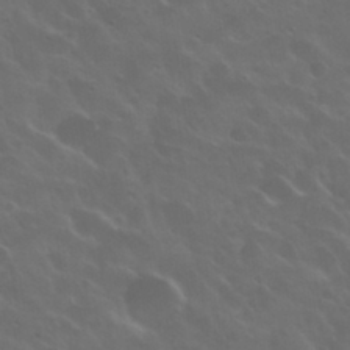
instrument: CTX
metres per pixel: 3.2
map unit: Nhu
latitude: 30.8191
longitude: -55.2915
